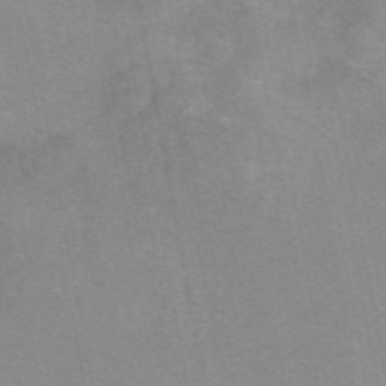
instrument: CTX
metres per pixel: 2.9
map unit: eAb
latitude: 48.8002
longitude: 105.2187
